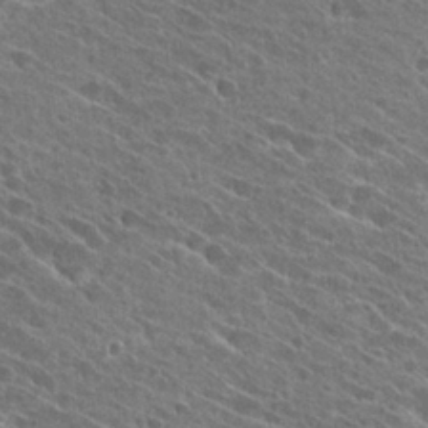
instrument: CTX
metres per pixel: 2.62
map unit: Hto
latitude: 25.9906
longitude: -40.9513
